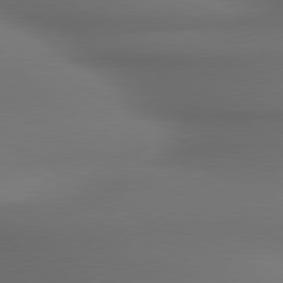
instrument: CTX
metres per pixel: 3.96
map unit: lApd
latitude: 79.9150
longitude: -175.3482
